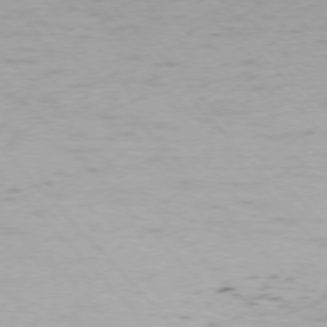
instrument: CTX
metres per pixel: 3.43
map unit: Ap
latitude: -76.5385
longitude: -63.3671
